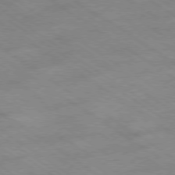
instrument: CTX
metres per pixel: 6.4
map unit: Hpe
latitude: -78.8597
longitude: -21.4805
